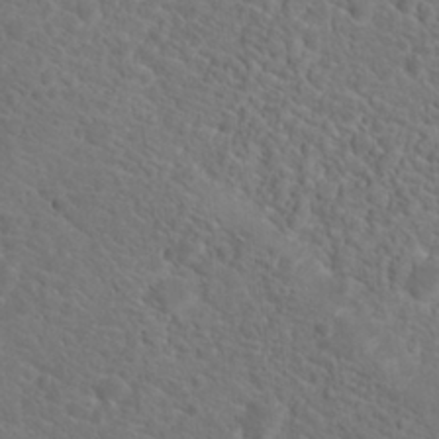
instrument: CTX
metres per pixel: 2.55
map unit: Hto
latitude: 19.1781
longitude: -38.5546
